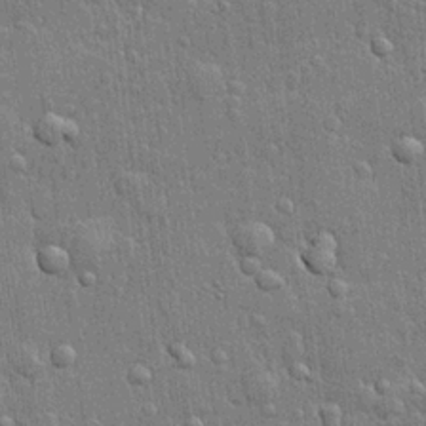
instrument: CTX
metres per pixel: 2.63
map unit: lHvf
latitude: 22.0444
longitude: 143.0297
